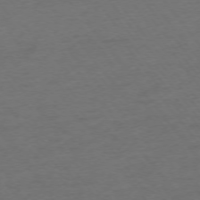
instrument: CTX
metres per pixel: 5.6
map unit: Ap
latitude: -74.8219
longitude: -70.9136
